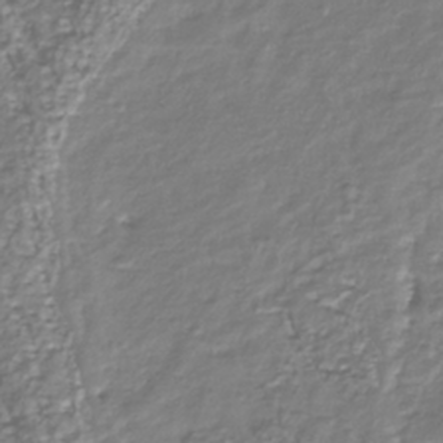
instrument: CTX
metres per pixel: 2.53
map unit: Nhu
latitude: -39.5588
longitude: -81.5182
